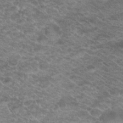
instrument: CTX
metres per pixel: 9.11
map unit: Hto
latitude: 19.8205
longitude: -37.0648
